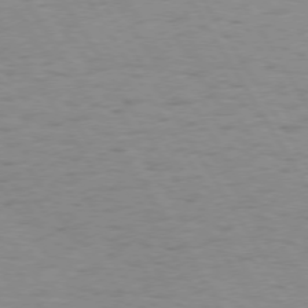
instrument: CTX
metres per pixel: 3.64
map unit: Hpe
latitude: 73.8395
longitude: -136.1200
